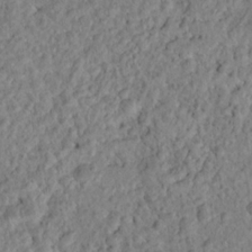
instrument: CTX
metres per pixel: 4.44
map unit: Hto
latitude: 17.1214
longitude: -37.6316
